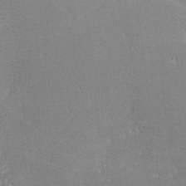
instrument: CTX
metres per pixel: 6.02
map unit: lHvf
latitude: -12.8597
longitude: -101.1403
